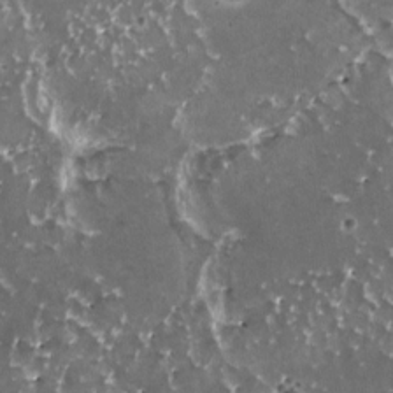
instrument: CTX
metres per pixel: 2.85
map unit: HNhu
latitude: 2.5923
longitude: 6.0850
